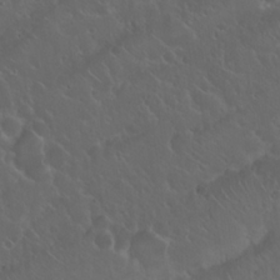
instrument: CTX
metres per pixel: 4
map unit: Nhu
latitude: 23.3482
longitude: -62.6491
